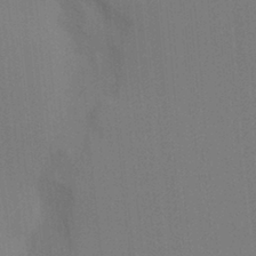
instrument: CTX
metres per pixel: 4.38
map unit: Hto
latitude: -8.3306
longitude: -48.1011
